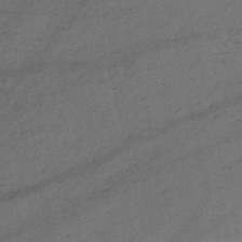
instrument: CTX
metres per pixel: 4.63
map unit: HNb
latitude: -50.8030
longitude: -40.8002
